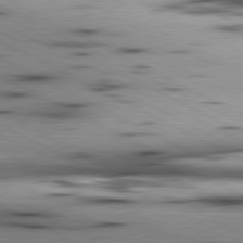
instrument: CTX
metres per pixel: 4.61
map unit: lApd
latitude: 80.6679
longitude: 156.5196
